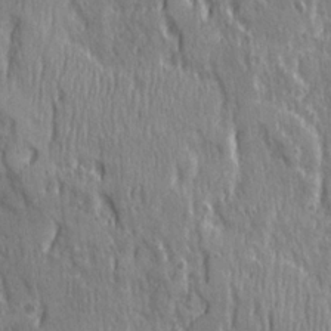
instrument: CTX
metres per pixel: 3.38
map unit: Ave
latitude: 21.8961
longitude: -134.7246
